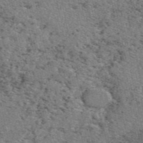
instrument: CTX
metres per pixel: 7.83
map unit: eAb
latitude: 48.4034
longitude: 106.1417
